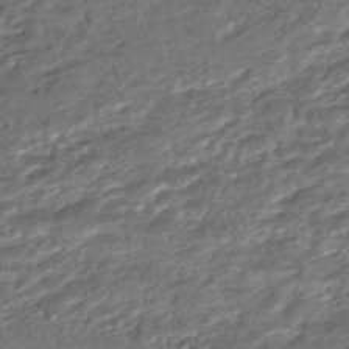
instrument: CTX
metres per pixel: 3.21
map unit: HNhu
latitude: -45.6911
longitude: 104.3306
